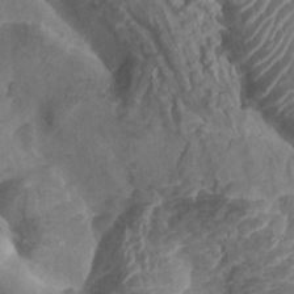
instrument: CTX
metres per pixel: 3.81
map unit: Ht
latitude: 2.8947
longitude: -19.9150
